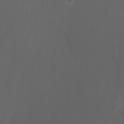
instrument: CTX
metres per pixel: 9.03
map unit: Nhu
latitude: -6.8597
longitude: -75.6694
